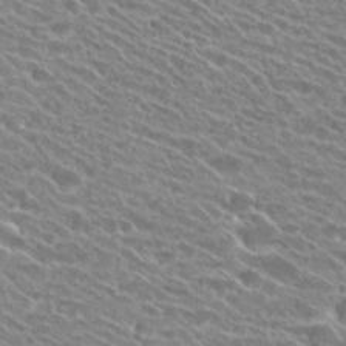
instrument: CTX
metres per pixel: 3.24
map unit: Hto
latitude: 25.3481
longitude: -41.7449
